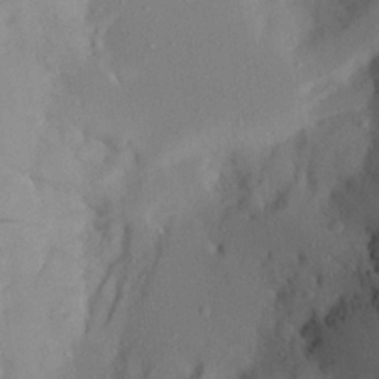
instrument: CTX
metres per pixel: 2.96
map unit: Aa
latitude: 21.8961
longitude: -144.9514
